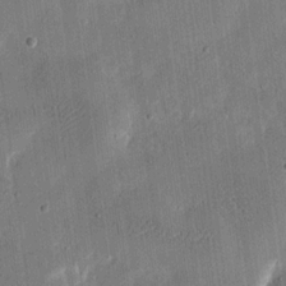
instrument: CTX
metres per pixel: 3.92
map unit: eHh
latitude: 17.1970
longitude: -69.9528
